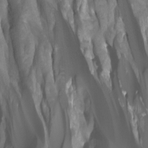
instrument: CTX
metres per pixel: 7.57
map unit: Htu
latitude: -7.5399
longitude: -49.4237
